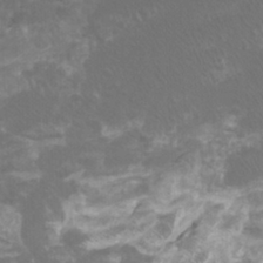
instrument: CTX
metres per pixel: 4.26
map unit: Htu
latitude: -7.2187
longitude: -49.0836
